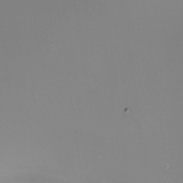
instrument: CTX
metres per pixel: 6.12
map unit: eHh
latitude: -7.2565
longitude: -77.8205
